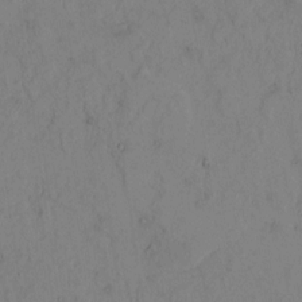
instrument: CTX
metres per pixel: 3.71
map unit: lAvf
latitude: 4.5168
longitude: 159.6343
